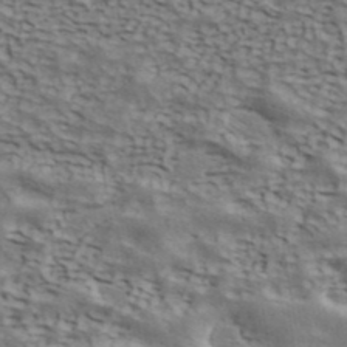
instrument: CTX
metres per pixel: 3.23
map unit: ANa
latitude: 42.9136
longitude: 48.5952
